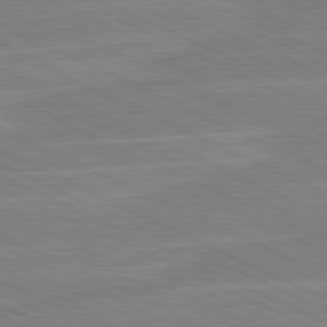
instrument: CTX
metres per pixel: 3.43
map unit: lApd
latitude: 81.2726
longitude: -128.5546
